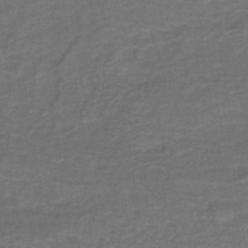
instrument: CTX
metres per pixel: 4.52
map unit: lHb
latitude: -39.5021
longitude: 58.4251
